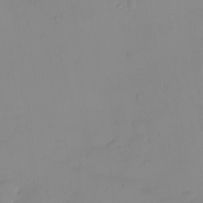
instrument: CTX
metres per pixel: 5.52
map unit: eHh
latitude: -9.2376
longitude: -66.2900
